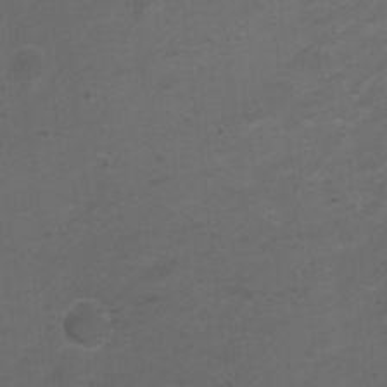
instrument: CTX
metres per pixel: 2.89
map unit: Ht
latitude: 4.6490
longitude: -29.3293
